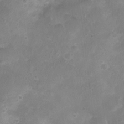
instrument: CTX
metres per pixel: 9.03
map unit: Nhu
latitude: 4.9514
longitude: -17.4615
